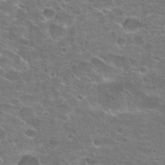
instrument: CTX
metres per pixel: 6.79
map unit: Hto
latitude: 23.2537
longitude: -44.0822
